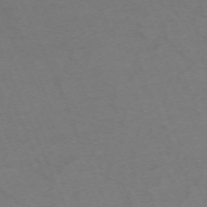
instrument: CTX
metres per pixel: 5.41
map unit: Nhu
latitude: -68.4062
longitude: 38.3306
